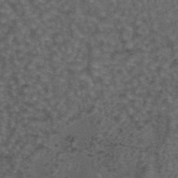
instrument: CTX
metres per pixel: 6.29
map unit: eAb
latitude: 43.8394
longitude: 107.0487
